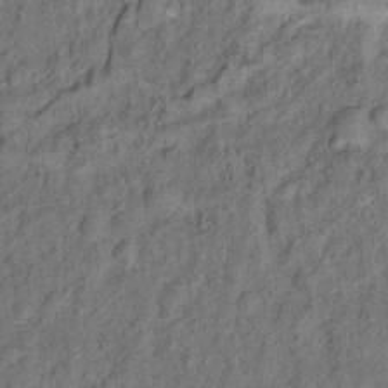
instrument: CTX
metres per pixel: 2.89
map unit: Ht
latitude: 10.1200
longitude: -39.6505
